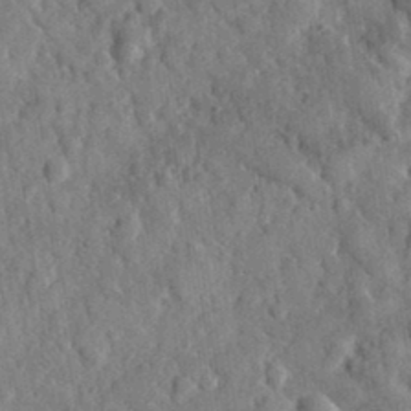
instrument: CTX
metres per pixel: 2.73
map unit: lHvf
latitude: 35.0458
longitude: -87.3670
